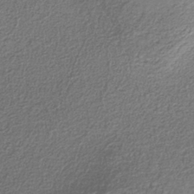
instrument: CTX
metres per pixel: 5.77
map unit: eAb
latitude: -38.3118
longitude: 52.7274
